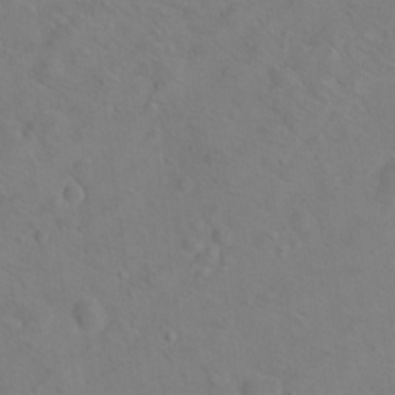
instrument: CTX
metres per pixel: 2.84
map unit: Hto
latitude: 18.1011
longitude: -39.4237
